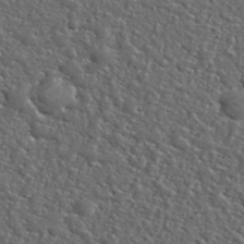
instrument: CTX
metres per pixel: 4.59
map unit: ANa
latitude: 36.6113
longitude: 14.5385
